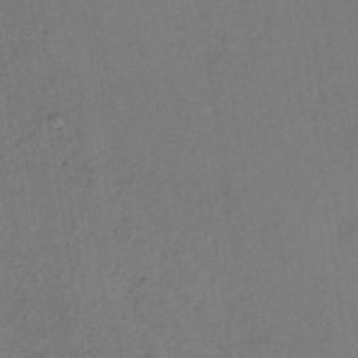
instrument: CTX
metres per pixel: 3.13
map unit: lHb
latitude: -34.9164
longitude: 63.8233
